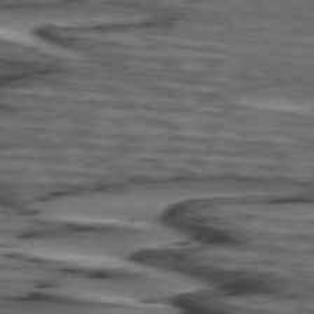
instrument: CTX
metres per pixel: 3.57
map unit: lApd
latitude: 74.8947
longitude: -71.2726
